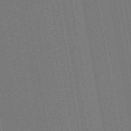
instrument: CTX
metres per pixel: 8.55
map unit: ANa
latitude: 51.9150
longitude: -71.0269
